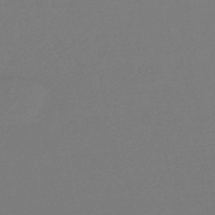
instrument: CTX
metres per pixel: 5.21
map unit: HNb
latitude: -46.9541
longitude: 56.9541
